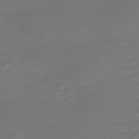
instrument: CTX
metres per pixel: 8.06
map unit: Nve
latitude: -59.6532
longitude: 57.7855
